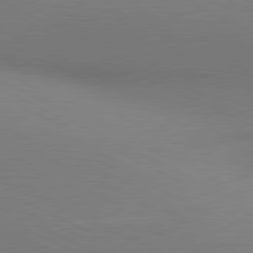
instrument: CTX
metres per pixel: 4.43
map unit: lApd
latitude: 80.9703
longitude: 144.5763
